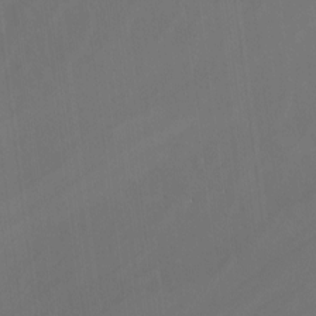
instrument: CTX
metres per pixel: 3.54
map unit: Nhu
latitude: -14.0661
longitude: -59.1025
